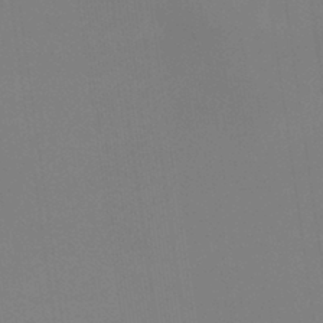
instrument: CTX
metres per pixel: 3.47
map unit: eHb
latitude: -37.8611
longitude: 75.0109
